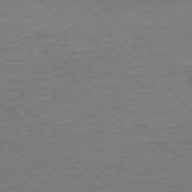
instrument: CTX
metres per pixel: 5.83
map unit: Ap
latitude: -76.7841
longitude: -94.0822
